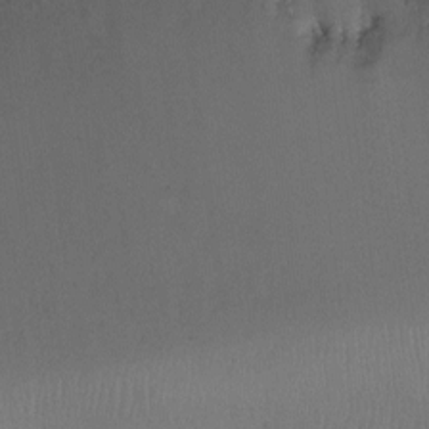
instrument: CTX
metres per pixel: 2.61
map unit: Ht
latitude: -10.6896
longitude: -28.4412
